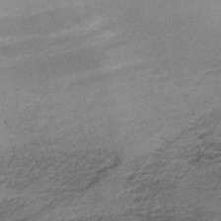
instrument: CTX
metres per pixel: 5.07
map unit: lHb
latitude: -34.4818
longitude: 61.9556
